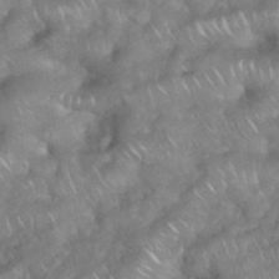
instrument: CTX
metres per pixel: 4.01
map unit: eHh
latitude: 38.8947
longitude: -58.4601
